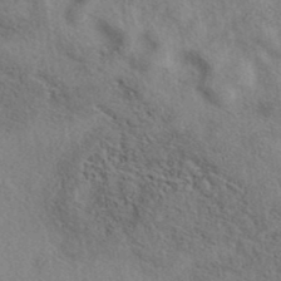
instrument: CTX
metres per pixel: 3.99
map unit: eAb
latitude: 39.2726
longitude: 112.4629
